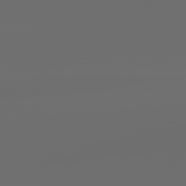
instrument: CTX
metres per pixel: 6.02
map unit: lApd
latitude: 83.7260
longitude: -128.6679
